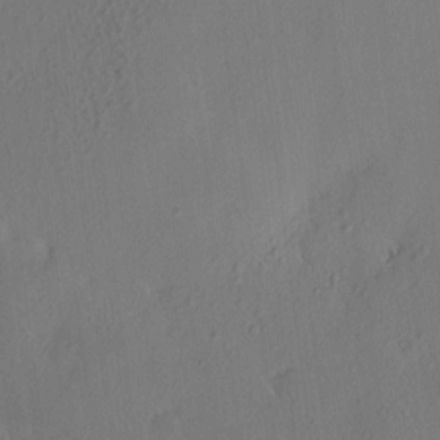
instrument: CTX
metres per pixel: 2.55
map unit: HNhu
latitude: 5.9528
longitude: 12.9542
